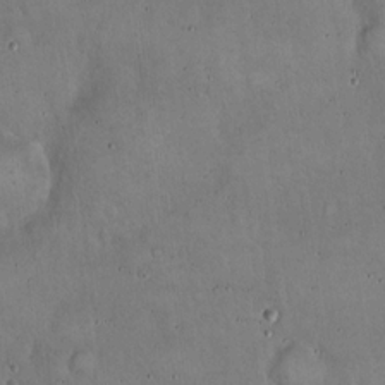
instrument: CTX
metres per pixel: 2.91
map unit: Hto
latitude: 16.5735
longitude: -59.1214
